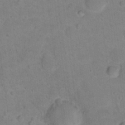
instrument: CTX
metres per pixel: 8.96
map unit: Hto
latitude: 16.6302
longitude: -37.5560
